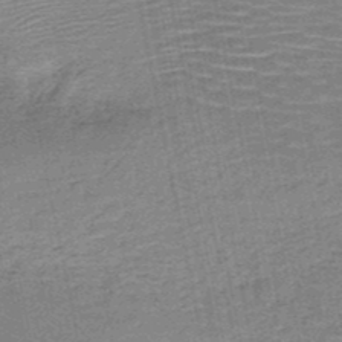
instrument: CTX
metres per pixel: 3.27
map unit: HNb
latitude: -50.5196
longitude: -50.1011
